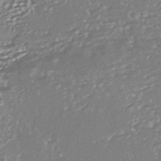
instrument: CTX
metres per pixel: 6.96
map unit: HNhu
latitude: -44.4062
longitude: 98.3495
